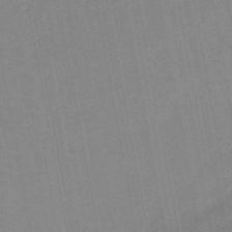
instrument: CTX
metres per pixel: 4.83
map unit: lHb
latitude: -45.6722
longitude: 78.6329
